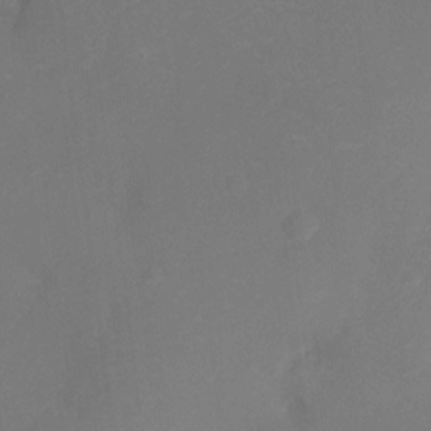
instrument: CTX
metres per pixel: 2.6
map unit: Ht
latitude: -11.8611
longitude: -23.8205
